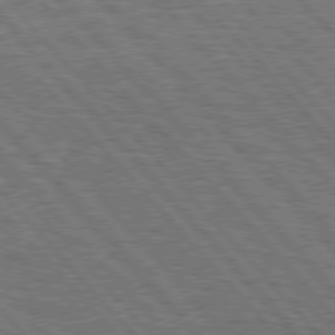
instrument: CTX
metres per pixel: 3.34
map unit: Hpe
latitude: 76.5734
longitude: -150.6490
